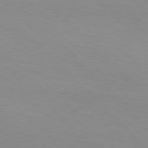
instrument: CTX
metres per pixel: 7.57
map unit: Hpe
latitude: 77.3292
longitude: -160.3089
